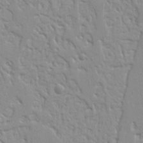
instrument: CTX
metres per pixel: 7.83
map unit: Nhu
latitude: 15.8206
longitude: -78.5546
